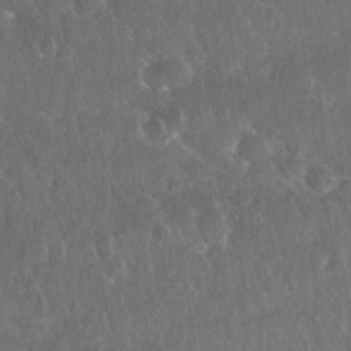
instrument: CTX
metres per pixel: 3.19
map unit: Nhu
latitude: 27.9150
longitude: -64.6679
